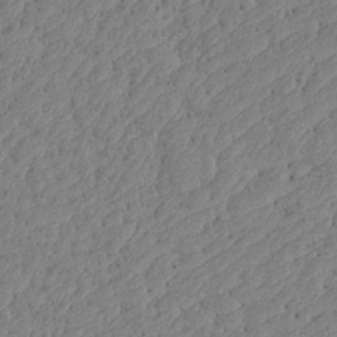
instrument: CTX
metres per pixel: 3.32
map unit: Aa
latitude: 15.7261
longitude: -142.0633
